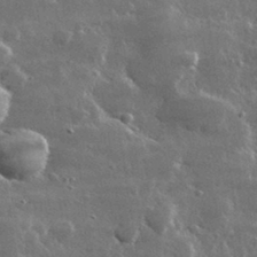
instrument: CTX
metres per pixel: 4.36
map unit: lHvf
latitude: 32.6113
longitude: -90.7057
